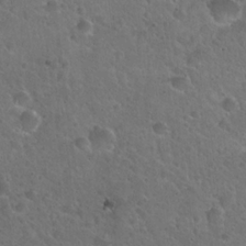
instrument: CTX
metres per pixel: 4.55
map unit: Hto
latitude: 22.4412
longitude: -53.4427
